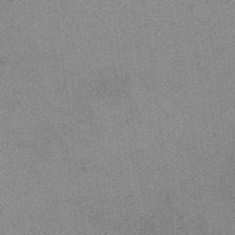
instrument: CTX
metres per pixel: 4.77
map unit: eHh
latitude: 16.4412
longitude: -67.3859
